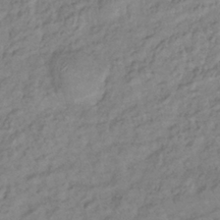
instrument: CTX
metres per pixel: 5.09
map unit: lHb
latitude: -35.6533
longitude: 69.1809
